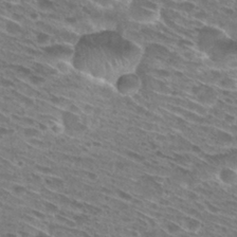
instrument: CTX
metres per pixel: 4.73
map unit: Hto
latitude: 29.1592
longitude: -45.0080
